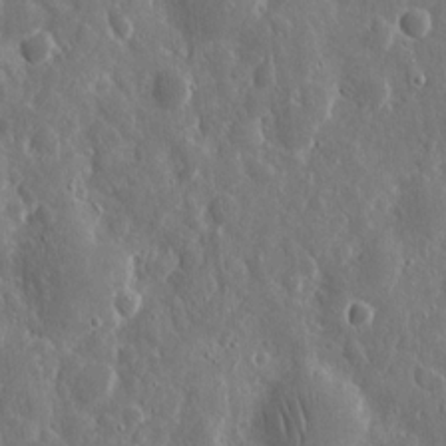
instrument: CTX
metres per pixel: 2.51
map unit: eHh
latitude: 11.8017
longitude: -73.1593
